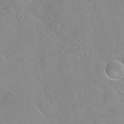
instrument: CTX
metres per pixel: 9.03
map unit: Hto
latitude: 21.9339
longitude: -52.1767
